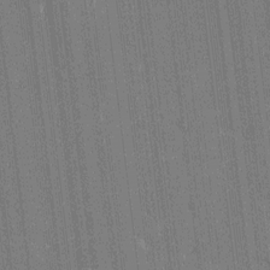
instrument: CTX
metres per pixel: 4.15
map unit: Htu
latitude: -7.0486
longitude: 176.2362
